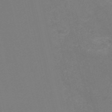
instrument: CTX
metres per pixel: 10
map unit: HNb
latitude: -53.9178
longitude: -36.4223
